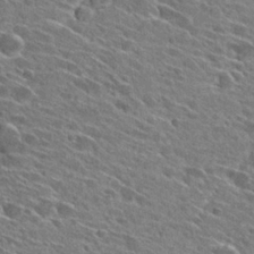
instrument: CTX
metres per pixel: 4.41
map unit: Hto
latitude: 27.3860
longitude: -43.2726
